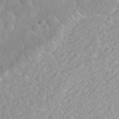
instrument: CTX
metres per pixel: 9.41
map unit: Nhu
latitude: 26.1956
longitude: -56.4978
